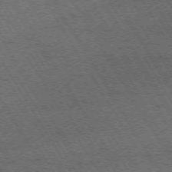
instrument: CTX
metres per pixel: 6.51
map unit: Hpe
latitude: -73.8989
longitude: 3.4265
